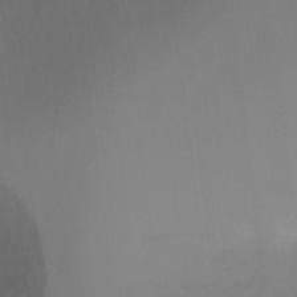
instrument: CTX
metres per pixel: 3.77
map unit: Ht
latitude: -2.9919
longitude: -27.8772
